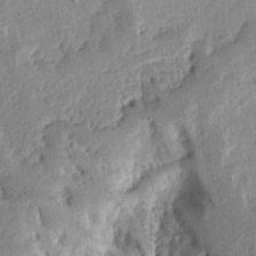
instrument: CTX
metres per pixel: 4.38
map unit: Ave
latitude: 13.3671
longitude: -138.7813
